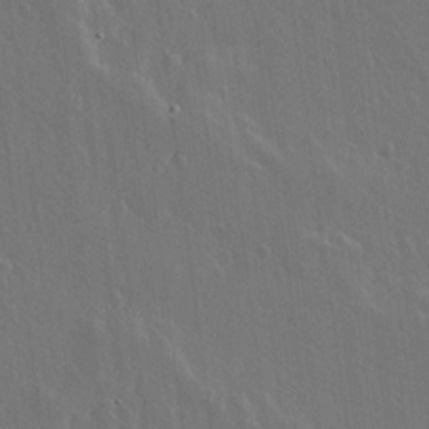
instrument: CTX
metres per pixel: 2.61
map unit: lHvf
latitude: 18.7813
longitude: -117.2348
